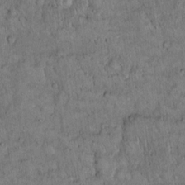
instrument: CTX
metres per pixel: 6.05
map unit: Hto
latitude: 14.6302
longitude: -57.4804
